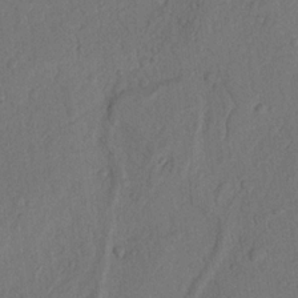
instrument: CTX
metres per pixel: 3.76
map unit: Nhu
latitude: 19.1970
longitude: -76.8758
